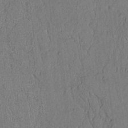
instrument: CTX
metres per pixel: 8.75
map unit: lAvf
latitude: 5.4426
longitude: 169.7099
